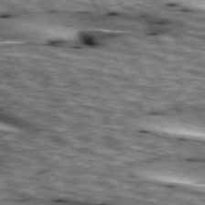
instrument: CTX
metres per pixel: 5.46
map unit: lApd
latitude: 74.0255
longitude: -55.6694
